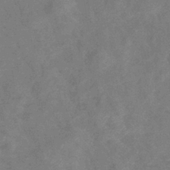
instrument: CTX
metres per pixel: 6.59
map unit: eHb
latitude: -38.3684
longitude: 77.0486
